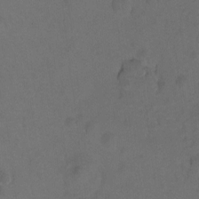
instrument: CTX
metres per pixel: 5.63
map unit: Hto
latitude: 4.8191
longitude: -32.6868
